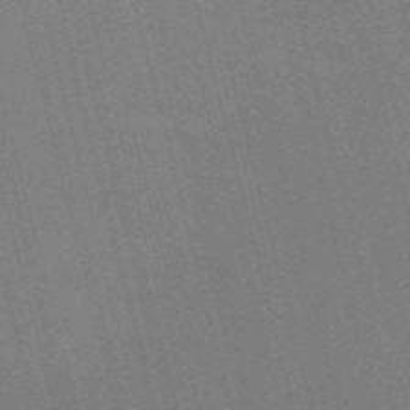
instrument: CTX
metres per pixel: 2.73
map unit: Nve
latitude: -57.9367
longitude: 62.3495
